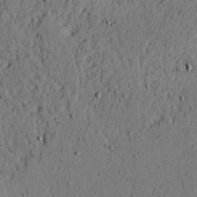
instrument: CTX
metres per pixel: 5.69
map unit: lAvf
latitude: 4.6679
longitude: 166.8597
